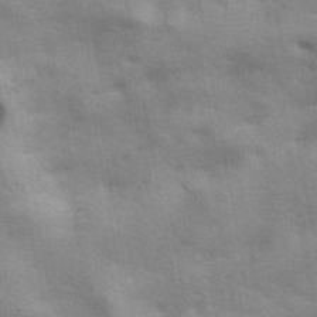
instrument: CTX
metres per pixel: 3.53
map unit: ANa
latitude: 42.1578
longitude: 17.1809
